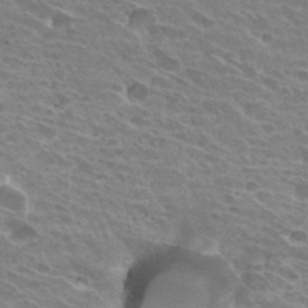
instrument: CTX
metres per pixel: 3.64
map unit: Hto
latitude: 31.7828
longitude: -42.6113
